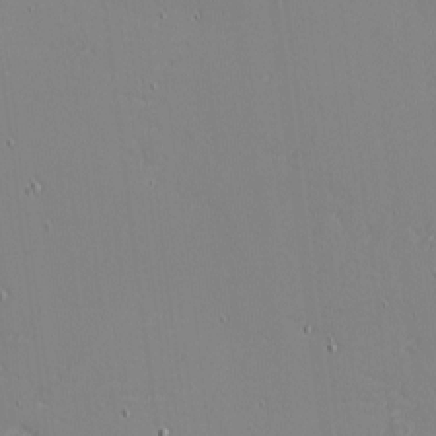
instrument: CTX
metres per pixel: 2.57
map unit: eHh
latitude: -3.8233
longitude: -80.5735
